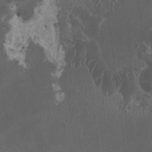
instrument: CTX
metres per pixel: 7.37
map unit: HNhu
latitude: 2.1766
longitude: 0.7653
